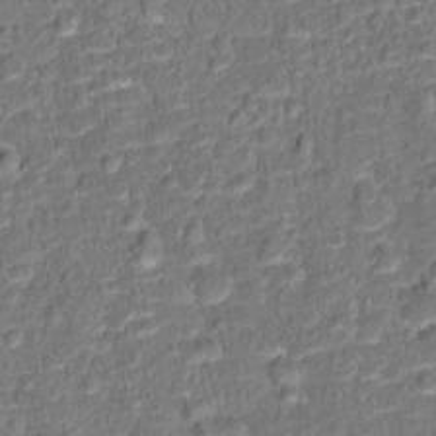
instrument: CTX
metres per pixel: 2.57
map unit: Hto
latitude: 15.3671
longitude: -39.2537
